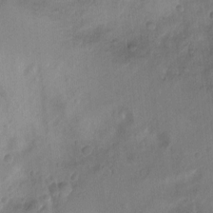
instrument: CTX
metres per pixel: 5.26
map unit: Hto
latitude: -12.6519
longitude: -39.0836
